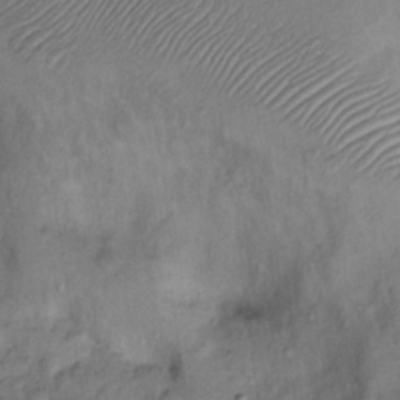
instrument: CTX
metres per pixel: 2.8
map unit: Nhu
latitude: 12.3467
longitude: -28.9891
